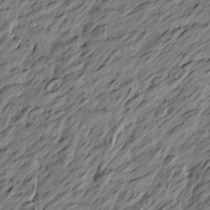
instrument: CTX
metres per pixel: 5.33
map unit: Htu
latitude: -5.2565
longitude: -178.5735
